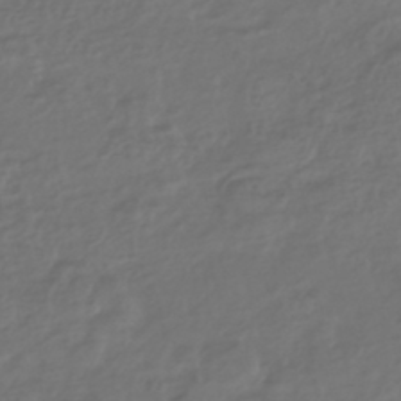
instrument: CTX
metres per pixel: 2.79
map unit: HNhu
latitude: -43.9745
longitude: 97.2754
